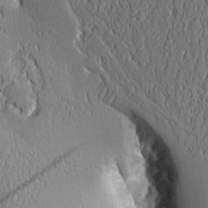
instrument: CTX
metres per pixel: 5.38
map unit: Aa
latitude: 10.3278
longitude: -129.6505
